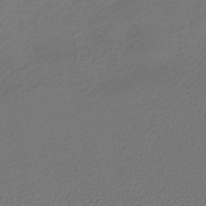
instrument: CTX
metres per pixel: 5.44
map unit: lHb
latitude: -38.8219
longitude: 71.0109
